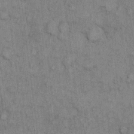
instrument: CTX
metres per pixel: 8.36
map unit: eHh
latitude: 6.9136
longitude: -64.3089
